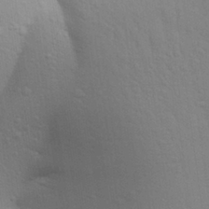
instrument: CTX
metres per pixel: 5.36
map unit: Aa
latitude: 28.4223
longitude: -147.1781
